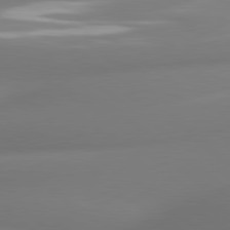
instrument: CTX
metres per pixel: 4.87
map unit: lApd
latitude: 80.4790
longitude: -164.3845
